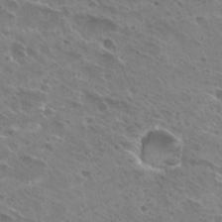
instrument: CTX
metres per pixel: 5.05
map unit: Hto
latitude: 26.9703
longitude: -40.6490
